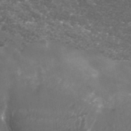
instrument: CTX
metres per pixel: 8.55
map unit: ANa
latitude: 41.1592
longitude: 26.2550
